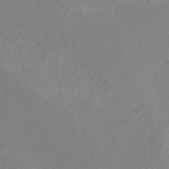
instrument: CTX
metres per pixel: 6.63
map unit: HNb
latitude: -31.7666
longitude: 61.7667
